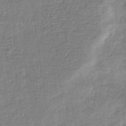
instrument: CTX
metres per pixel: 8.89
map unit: eHb
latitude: -32.2929
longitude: 74.3307
